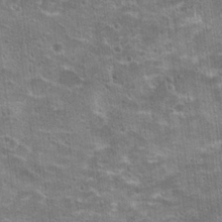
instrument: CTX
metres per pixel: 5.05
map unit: Hto
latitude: 21.6883
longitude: -42.8380
